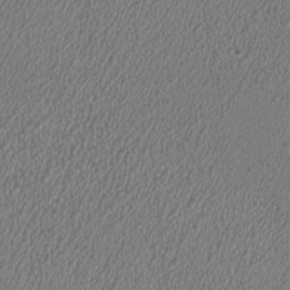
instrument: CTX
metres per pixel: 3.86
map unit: HNhu
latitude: 0.1955
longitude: -0.4412
